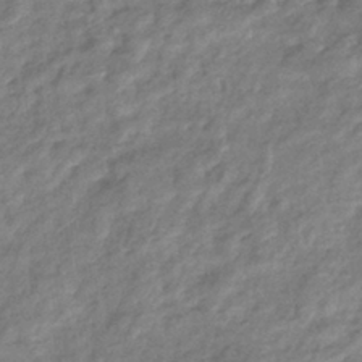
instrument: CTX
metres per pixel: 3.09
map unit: eHb
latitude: -38.3118
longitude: 81.0298
